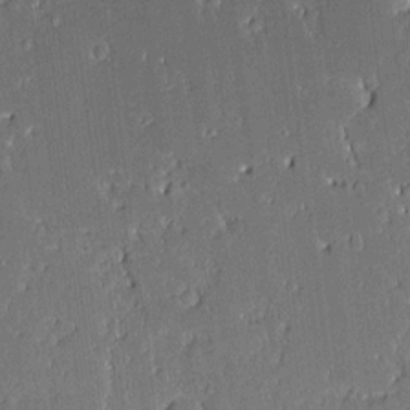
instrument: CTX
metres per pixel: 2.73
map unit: Aa
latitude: 11.6127
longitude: -128.1767
